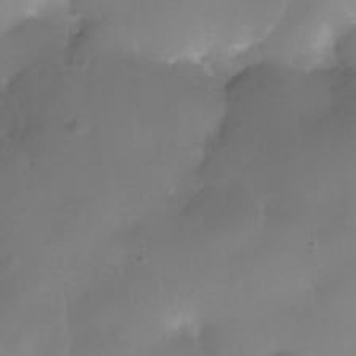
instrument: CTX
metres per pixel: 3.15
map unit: Nhe
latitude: -36.3306
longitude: -131.0459
